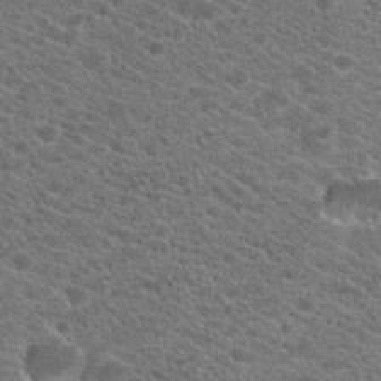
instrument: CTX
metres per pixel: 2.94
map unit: Hto
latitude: 20.7813
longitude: -38.5168
